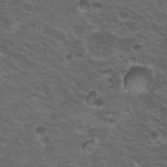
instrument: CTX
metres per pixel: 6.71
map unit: Hto
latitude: 19.7260
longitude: -32.5168
